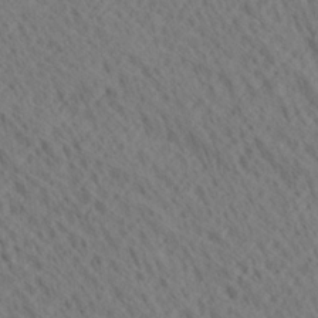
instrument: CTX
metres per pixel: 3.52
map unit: Ave
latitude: 20.5546
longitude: -139.5938
